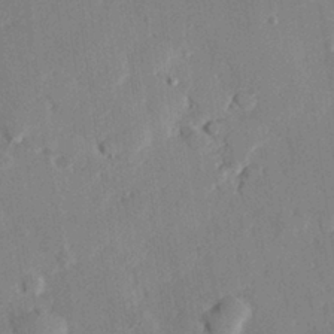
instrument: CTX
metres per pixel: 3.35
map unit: eHh
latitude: 28.1578
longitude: -81.1970
